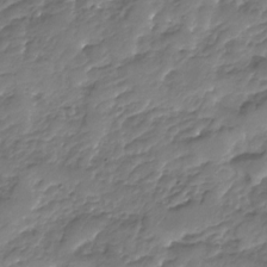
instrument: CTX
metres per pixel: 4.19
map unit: Nhu
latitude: -23.6155
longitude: -56.8568
